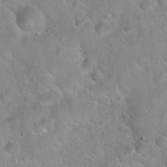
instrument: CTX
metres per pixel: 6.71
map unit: Hto
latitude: 21.6316
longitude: -53.1781
